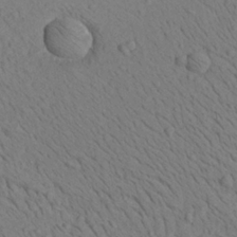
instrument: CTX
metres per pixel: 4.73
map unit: Aa
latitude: 22.4034
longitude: -139.7639
